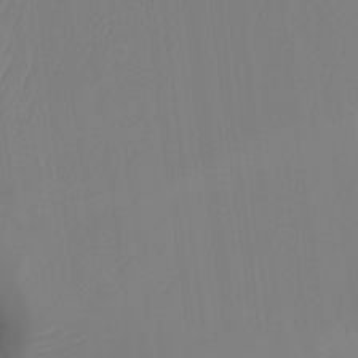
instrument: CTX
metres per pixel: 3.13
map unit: Htu
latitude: -12.5763
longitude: -46.5546
